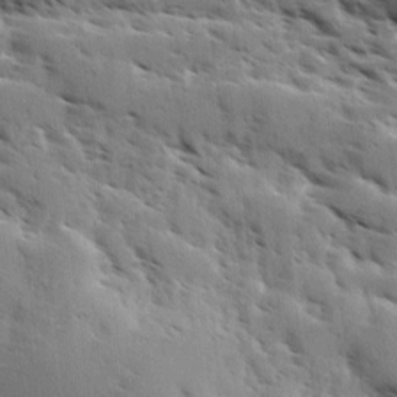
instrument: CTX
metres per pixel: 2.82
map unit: Ave
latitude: 10.8947
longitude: -102.8191
